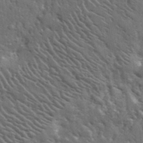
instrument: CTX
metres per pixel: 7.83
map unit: lHvf
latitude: 34.5734
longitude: -87.9528
